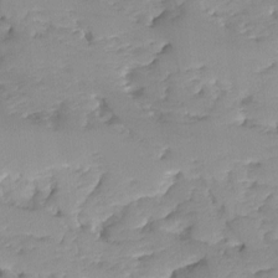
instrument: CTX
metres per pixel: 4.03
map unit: Ave
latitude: -8.5196
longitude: -117.1403
